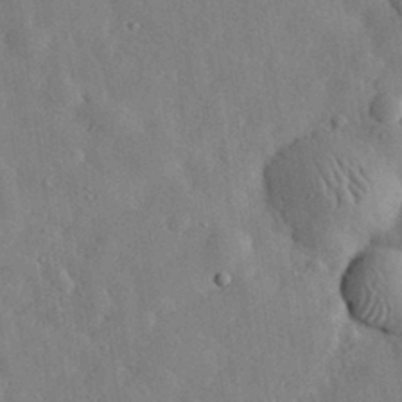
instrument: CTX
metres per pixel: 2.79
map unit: eHh
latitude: 30.6302
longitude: -77.6505
